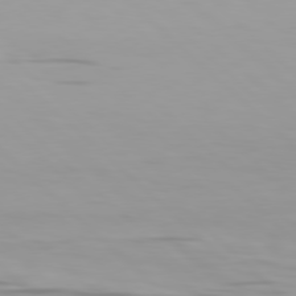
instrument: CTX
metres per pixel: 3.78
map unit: Hpe
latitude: 78.2523
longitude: -167.7827
